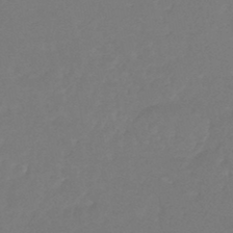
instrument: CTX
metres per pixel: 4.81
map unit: HNhu
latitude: -45.9367
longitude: 98.6896
